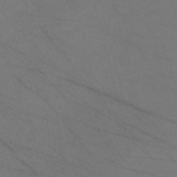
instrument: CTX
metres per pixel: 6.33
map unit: Nve
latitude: -58.5006
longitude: 61.0675
